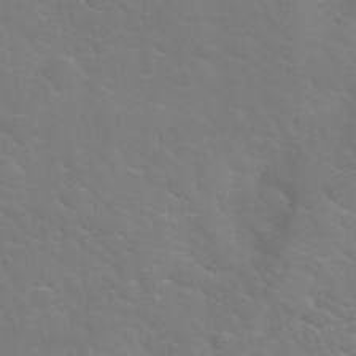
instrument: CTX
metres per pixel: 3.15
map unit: Nhu
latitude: 30.2901
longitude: -52.2901
